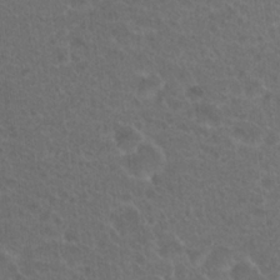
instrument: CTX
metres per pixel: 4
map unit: Hto
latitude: 19.4993
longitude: -40.2333
